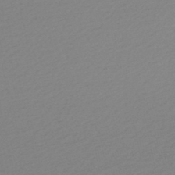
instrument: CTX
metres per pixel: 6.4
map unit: lHb
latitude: -47.5021
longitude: 60.5196
